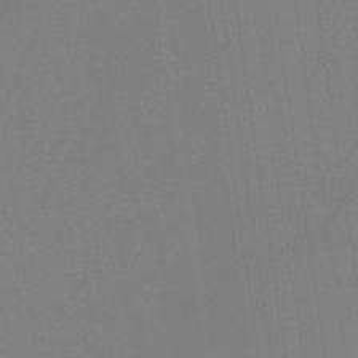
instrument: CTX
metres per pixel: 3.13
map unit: HNb
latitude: -36.9730
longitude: 54.8786
